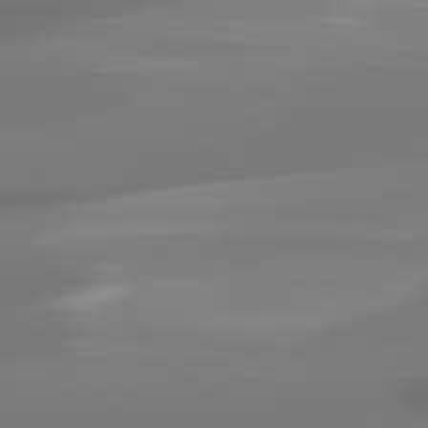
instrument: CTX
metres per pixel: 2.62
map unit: lApd
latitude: 82.3278
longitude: -146.9703
